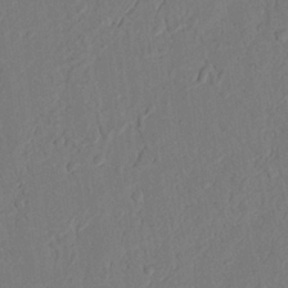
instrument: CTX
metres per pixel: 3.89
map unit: Nhu
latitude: 19.6882
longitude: -76.8002
